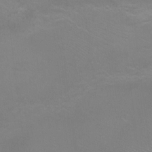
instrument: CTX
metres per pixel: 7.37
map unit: Ht
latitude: -5.3131
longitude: -28.2333
